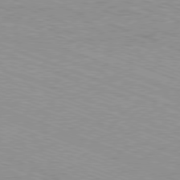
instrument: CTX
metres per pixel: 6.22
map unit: Ap
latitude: -81.5966
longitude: -74.4790
